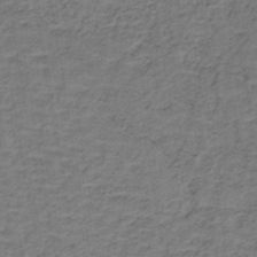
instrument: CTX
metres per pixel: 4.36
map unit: lHb
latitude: -38.6141
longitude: 57.5588
